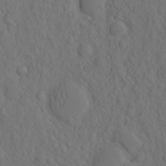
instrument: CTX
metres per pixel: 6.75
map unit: eHh
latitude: -2.2739
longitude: 18.2550
